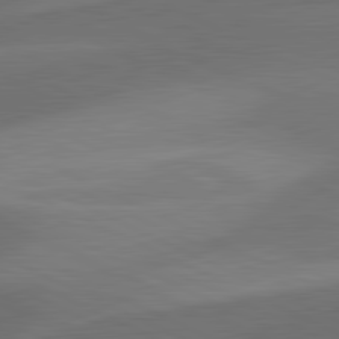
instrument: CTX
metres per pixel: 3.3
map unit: lApd
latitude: 81.5560
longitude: 126.7841
